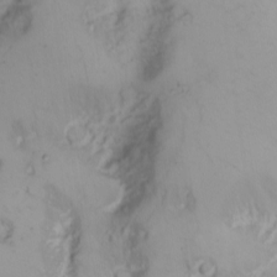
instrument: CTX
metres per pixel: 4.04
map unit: Nhu
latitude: -5.0675
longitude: -86.5546
